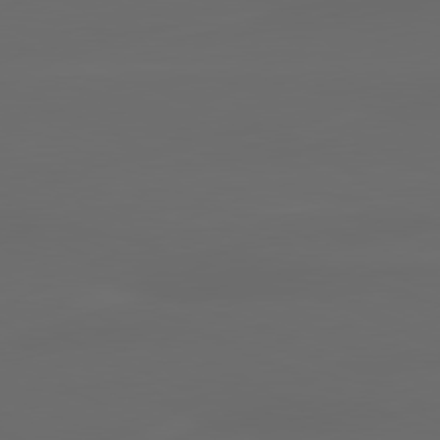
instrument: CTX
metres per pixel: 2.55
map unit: lApd
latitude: 80.4223
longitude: -116.9703
